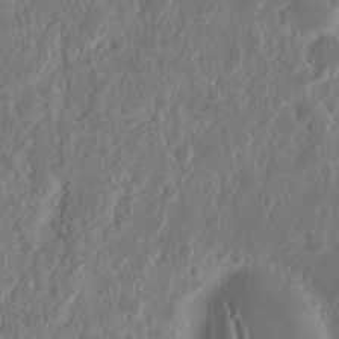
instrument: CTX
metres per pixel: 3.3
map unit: Nhu
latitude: 14.8758
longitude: -73.8773
